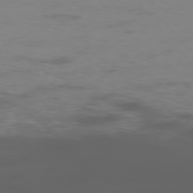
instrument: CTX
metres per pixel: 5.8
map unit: Hpe
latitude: -76.0661
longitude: -10.8191
